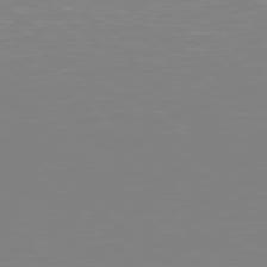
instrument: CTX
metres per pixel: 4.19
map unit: Hpe
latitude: 77.8205
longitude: -162.1578
